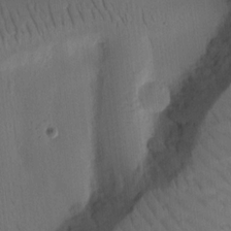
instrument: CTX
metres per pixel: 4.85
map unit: Ht
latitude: 10.7057
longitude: -75.1403
